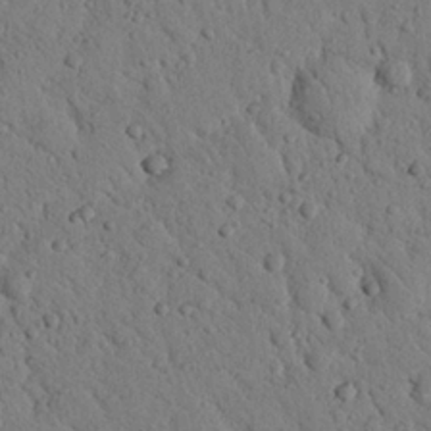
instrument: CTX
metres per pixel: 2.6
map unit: Nhu
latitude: 22.6301
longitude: -76.3278
